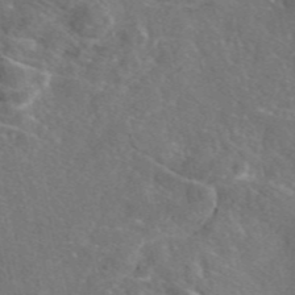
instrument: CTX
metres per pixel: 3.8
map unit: eAb
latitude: 46.9892
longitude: 110.2928
